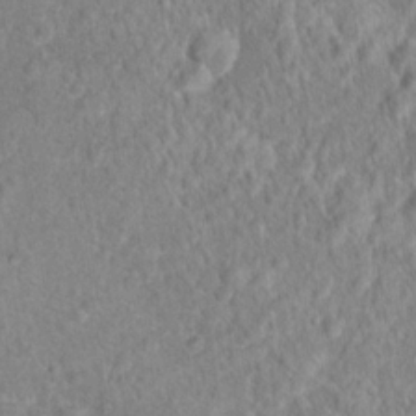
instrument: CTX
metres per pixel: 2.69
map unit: Hto
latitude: 16.5357
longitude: -41.4993
